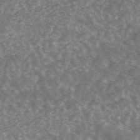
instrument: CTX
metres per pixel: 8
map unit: ANa
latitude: 44.6490
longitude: 29.6533
